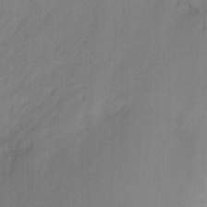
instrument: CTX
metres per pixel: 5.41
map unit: Nhu
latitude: -15.5399
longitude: -53.0459
